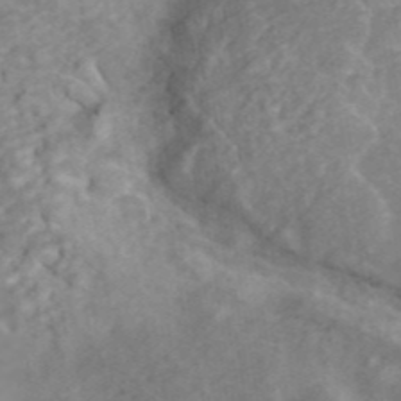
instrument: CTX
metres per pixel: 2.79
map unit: ANa
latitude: 45.8961
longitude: 22.1795
